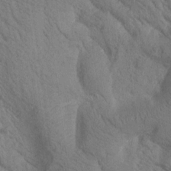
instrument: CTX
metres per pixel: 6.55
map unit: Htu
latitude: -0.1984
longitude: 174.4062
